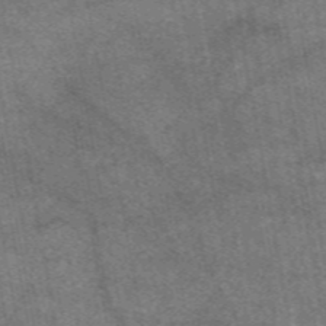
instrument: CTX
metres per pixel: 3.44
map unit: eAb
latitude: 48.3656
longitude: 122.3684
